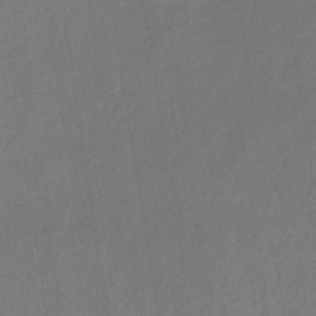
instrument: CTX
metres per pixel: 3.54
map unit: lHb
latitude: -35.2754
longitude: 67.4643
